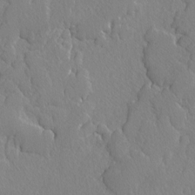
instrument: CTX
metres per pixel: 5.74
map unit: lAvf
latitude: -4.2739
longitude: -108.4790
